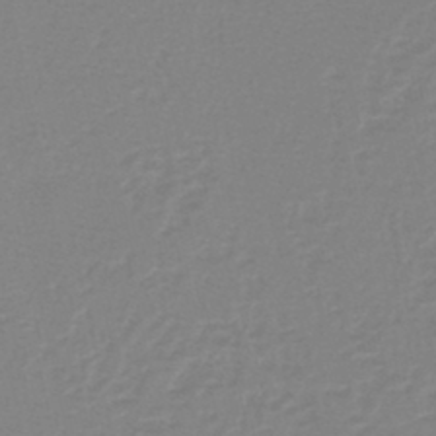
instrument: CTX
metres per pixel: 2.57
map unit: lHb
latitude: -44.3684
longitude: 55.7100
